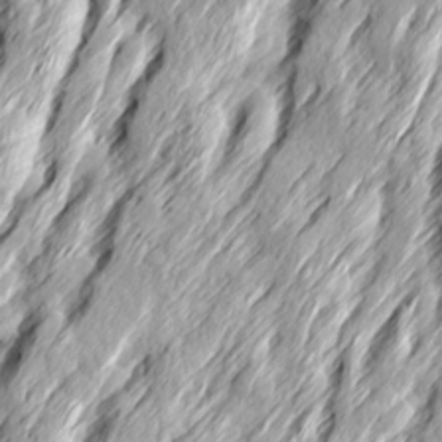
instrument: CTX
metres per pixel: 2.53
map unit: Ave
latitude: 15.2537
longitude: -136.6680
